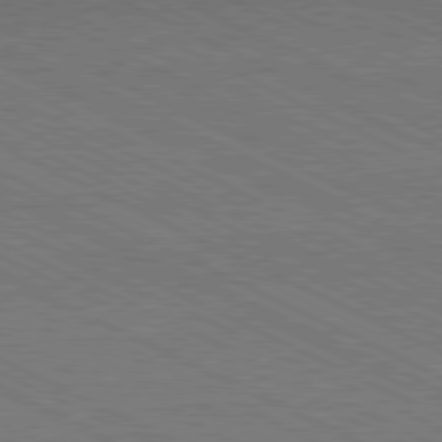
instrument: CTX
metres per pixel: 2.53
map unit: Hpe
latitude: -81.6911
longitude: 17.8990
